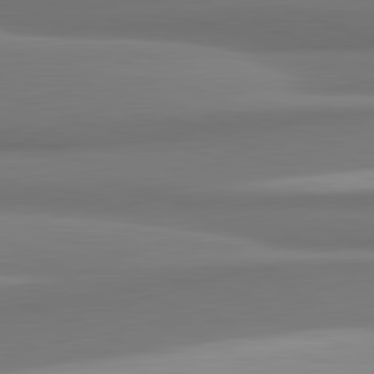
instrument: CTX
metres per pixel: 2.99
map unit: lApd
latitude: 82.1199
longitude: 170.9731
